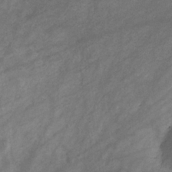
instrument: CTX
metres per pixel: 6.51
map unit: eHb
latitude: -32.0850
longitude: 70.8219
